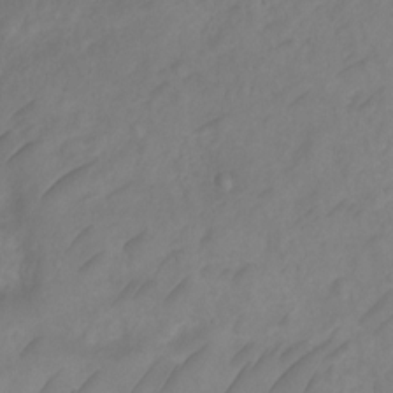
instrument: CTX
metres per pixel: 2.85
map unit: Ht
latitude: 2.3278
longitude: -35.1403
